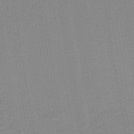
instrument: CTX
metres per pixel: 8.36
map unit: HNb
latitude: -41.9178
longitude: 51.4265
